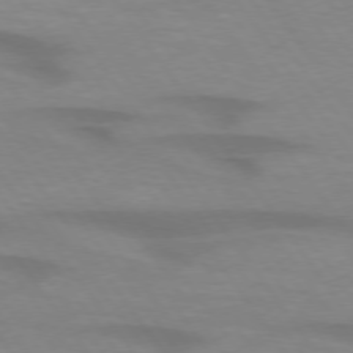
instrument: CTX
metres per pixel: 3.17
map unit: lApd
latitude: 74.3845
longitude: -59.7261
